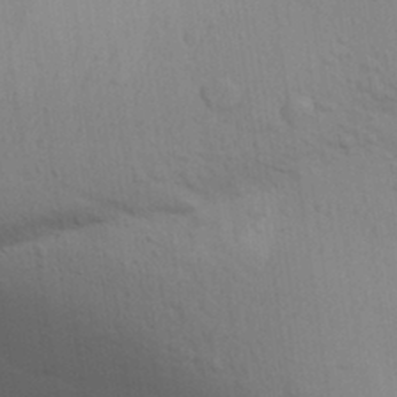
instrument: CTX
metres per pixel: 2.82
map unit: Aa
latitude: 30.2145
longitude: -147.2348
